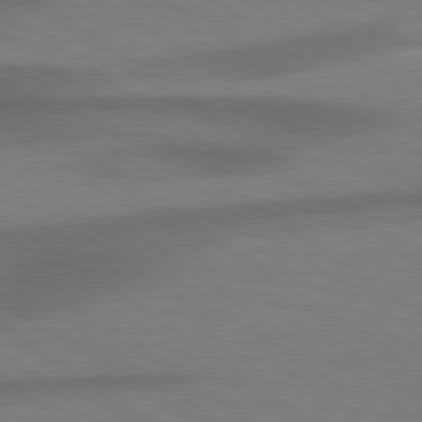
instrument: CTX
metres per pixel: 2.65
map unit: Hpe
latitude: 79.1214
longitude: -122.8002
